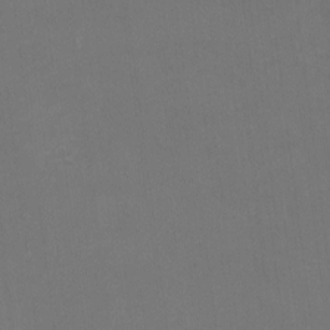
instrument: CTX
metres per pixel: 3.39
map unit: eHh
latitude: -1.7478
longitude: -78.7624
